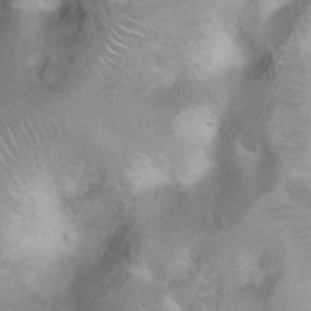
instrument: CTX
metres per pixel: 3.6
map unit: Ht
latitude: 2.4790
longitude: -24.7435
